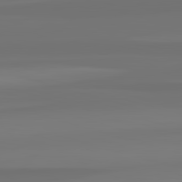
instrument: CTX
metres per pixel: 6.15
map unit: lApd
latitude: 82.9324
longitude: 160.2740
